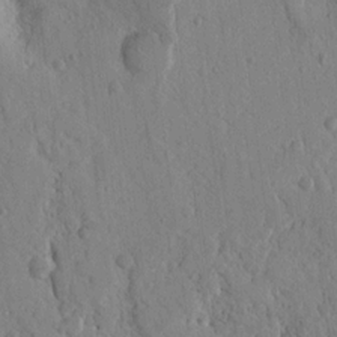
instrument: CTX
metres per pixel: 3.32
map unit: Nhu
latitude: 15.0459
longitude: -78.0633
